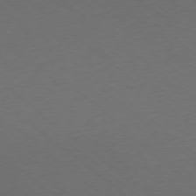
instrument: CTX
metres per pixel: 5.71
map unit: Ap
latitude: -77.9556
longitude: -96.1389
